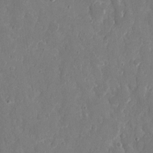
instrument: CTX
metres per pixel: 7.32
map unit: eHh
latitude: 8.7435
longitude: -69.0459
